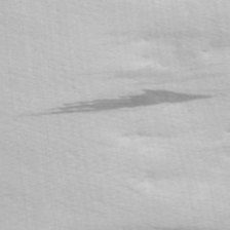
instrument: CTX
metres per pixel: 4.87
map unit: Hve
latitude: 24.0255
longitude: -96.9136
